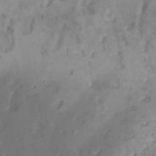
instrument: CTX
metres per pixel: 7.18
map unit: HNhu
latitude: 4.2145
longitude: 10.1984
